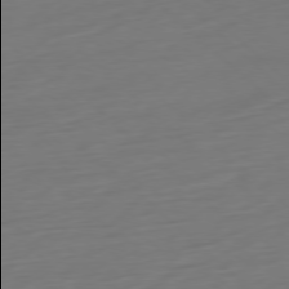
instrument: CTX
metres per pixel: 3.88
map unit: Ap
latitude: -78.1039
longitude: -77.9906
